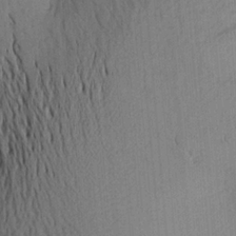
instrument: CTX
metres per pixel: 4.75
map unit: Aa
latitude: 20.2145
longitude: -143.9150
